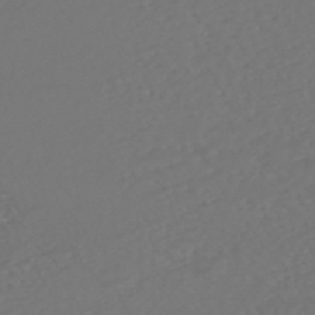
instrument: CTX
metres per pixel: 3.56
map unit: HNhu
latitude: -47.6533
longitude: 97.4644
